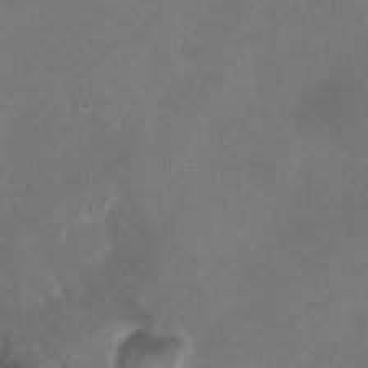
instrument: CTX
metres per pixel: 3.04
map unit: HNhu
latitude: 4.4790
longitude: -3.8394
